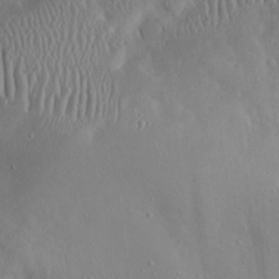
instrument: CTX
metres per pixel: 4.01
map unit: eHh
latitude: 19.7827
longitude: -72.4601
